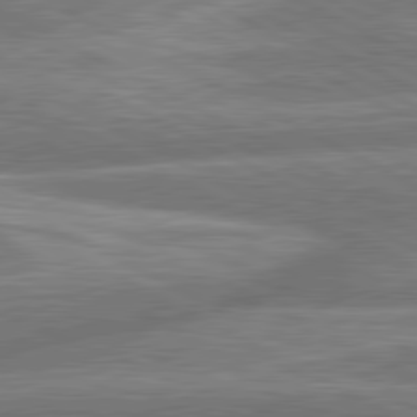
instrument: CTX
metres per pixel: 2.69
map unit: lApd
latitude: 81.0080
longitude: -166.7057
